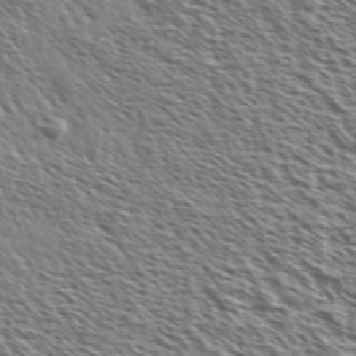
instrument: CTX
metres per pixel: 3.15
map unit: Ave
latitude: 37.0648
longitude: -111.8017
